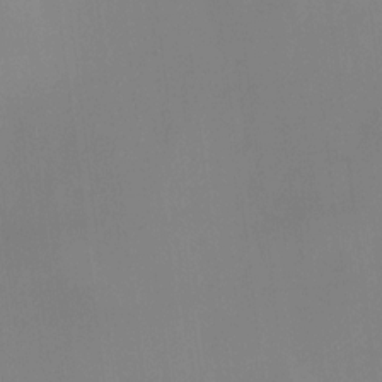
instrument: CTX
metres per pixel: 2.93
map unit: HNhu
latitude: 9.0270
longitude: 9.6344
